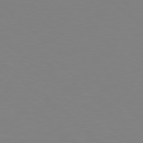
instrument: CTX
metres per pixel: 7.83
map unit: Hpe
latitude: 77.9150
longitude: -174.5357
